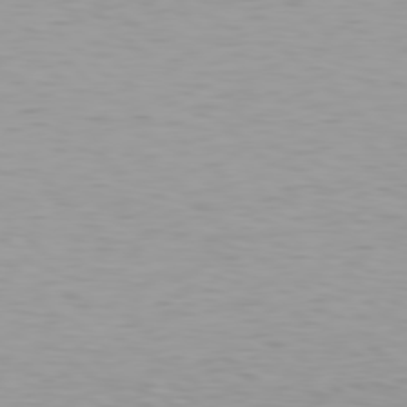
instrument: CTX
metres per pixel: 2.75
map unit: Hpe
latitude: 78.6680
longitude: -167.6127
